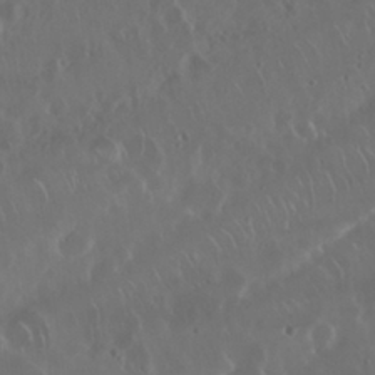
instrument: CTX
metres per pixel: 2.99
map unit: Nhu
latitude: 29.5938
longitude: -59.9150
